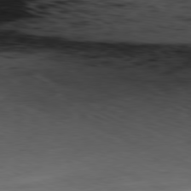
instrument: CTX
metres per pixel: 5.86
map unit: Ap
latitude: -81.0298
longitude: -69.4049
